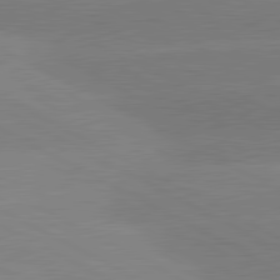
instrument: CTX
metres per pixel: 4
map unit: lApd
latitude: 81.0269
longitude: -150.2900
